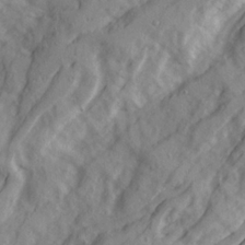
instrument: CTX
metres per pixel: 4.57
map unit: Ave
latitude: 22.4790
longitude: -131.9340
